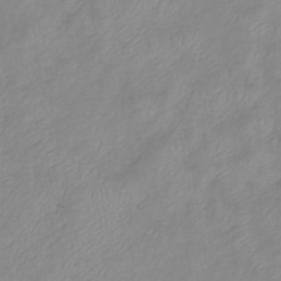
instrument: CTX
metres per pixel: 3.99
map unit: eHb
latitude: -40.1606
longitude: 80.9731
